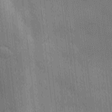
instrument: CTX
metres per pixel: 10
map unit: Ave
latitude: -9.8422
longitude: -122.9514
